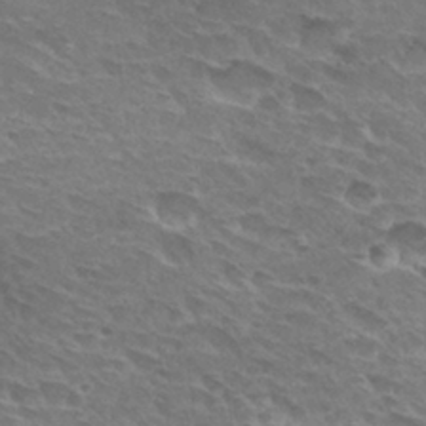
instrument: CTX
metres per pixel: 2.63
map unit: Hto
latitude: 30.1578
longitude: -42.2901
